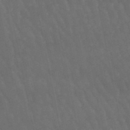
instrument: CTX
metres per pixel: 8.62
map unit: lHb
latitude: -49.7478
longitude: 76.0661
